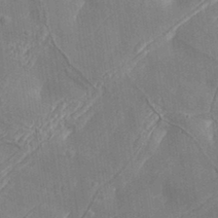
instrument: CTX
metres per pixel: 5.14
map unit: Aa
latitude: 33.5182
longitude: -133.9717
